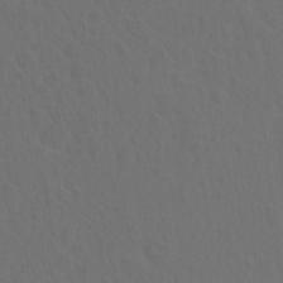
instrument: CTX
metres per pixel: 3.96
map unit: Hto
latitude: 19.6694
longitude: -39.9717
